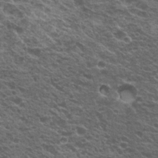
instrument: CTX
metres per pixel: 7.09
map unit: Nhu
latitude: 20.7435
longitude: -31.2348
